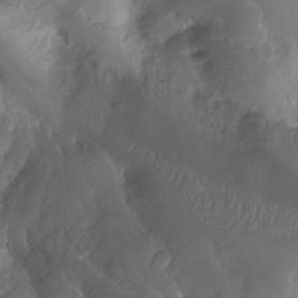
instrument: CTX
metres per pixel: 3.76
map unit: Htu
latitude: -12.5763
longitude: -73.8206
